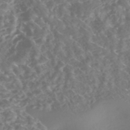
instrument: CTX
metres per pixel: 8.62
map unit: Nhe
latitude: -46.0283
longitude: 153.6155
